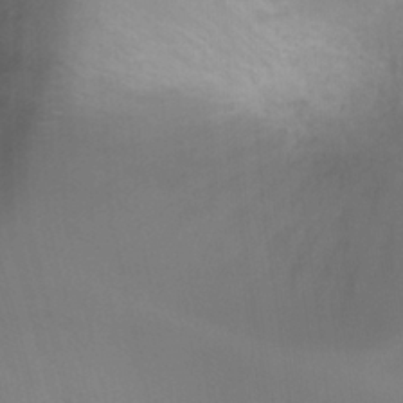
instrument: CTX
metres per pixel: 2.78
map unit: Ht
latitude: 4.4034
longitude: -19.8772
